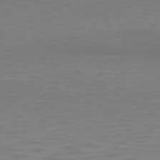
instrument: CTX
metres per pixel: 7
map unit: Hpe
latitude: 78.0633
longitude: -121.7450
